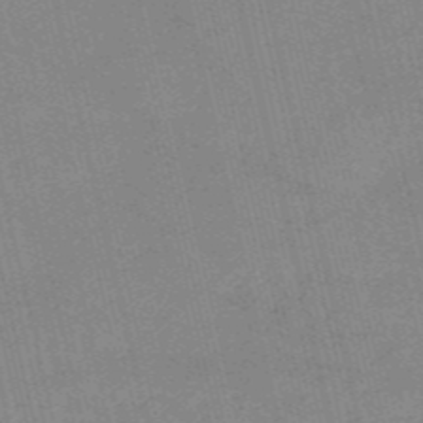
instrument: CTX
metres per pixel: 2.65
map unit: HNb
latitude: -53.8611
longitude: -40.6679
